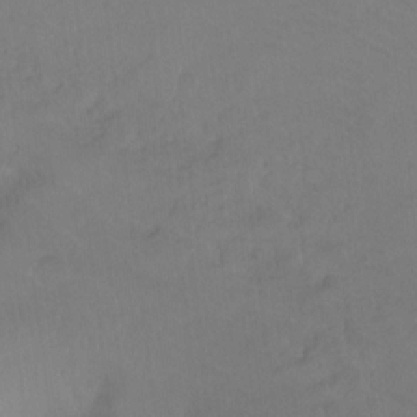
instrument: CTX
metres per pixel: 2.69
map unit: Ht
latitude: -8.6707
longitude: -37.9339
